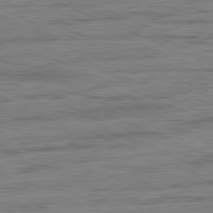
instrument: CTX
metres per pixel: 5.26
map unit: Ap
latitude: -82.2361
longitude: -75.5749
